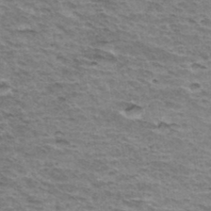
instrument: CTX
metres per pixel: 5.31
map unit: Hto
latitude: 35.5560
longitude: -43.1214
